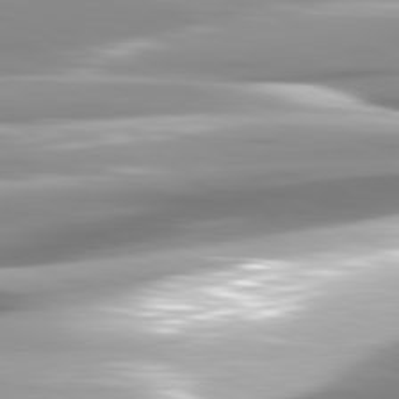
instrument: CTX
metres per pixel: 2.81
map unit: lApd
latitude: 81.5938
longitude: -143.8395
